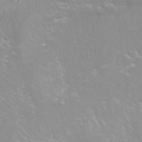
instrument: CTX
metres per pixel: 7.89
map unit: Nhu
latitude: 25.0458
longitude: -54.1956
